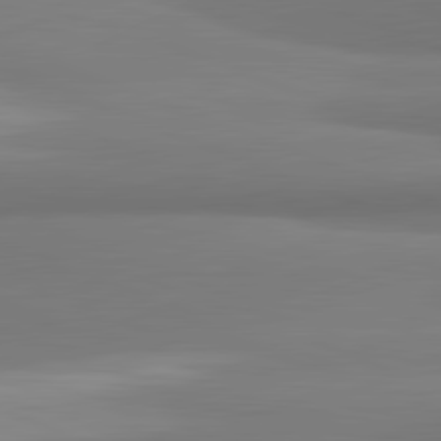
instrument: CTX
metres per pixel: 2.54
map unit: lApd
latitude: 82.2522
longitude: 170.9731
